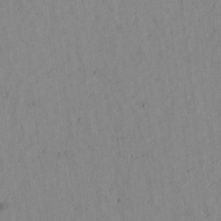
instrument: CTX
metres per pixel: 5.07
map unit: lAvf
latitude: 8.8569
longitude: 168.1039
